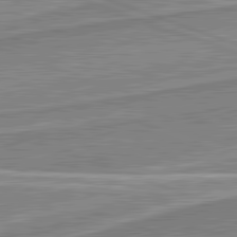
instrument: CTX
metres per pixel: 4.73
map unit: lApd
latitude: 82.2522
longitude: 139.6533
